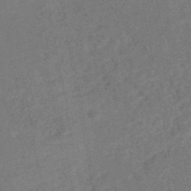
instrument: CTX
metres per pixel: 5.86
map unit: HNhu
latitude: -46.5762
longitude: 98.7652
